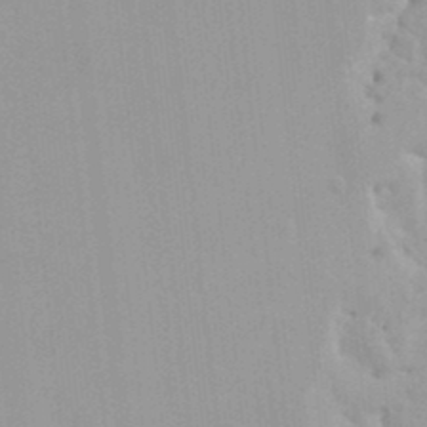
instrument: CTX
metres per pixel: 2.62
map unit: HNhu
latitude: 6.5735
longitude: -2.0822
